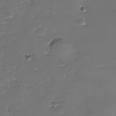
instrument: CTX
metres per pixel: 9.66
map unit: Nhe
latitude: -37.0486
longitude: -87.2537
